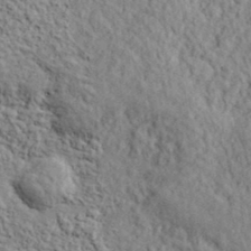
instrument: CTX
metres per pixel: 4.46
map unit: lHvf
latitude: 38.3278
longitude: -90.1956
